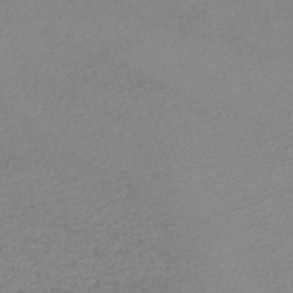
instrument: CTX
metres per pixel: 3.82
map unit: lHb
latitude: -46.5951
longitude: 63.4265
